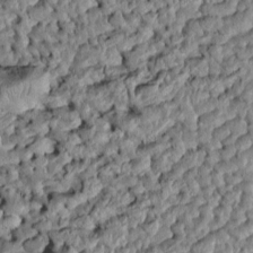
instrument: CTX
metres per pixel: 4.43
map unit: Htu
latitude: -5.9556
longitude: 156.4440
